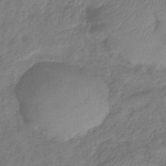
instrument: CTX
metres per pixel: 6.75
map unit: lHb
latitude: -41.5966
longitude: 80.7463
